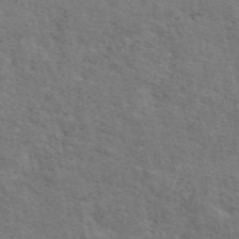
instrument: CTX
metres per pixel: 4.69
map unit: ANa
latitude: 49.1025
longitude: -82.3089
